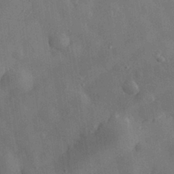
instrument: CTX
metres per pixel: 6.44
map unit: eHh
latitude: 30.9892
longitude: -77.6694
